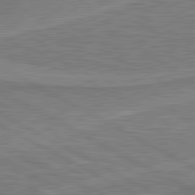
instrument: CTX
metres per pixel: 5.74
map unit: lApd
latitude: 81.0458
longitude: 173.7288
